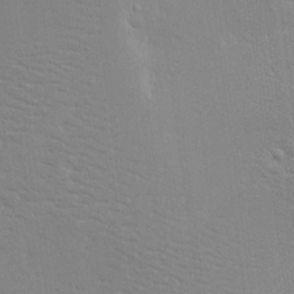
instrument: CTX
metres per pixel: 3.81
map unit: Aa
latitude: 17.8772
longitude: -141.8016
